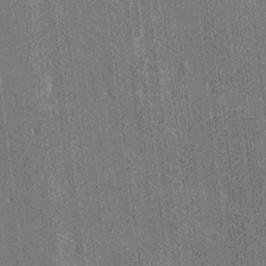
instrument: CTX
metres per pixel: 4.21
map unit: HNhu
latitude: 7.9906
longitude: -6.0255
